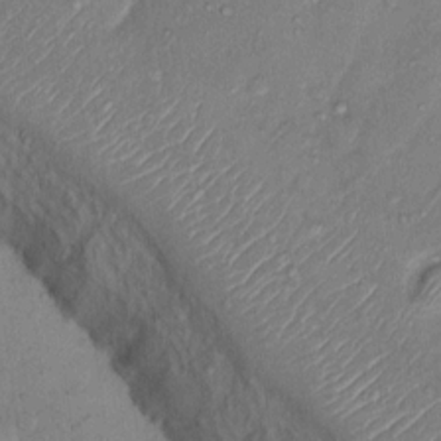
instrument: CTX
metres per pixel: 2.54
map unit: Nhu
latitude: 12.5735
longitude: -27.5938
